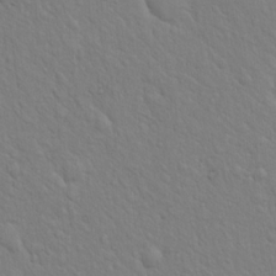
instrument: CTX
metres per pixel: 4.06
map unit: eHh
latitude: 18.1766
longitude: -62.9892
